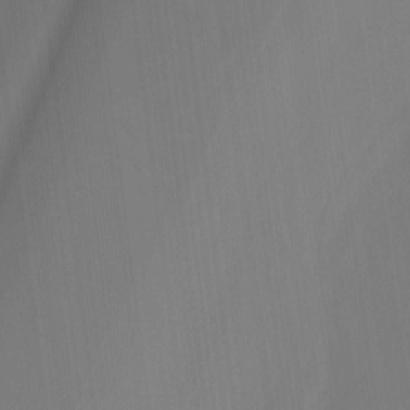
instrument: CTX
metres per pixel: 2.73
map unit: Htu
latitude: -12.6708
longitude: -46.4034
